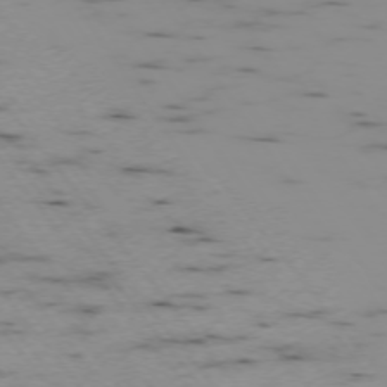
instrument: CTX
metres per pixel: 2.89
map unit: Ap
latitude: -73.9178
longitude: -73.1781
